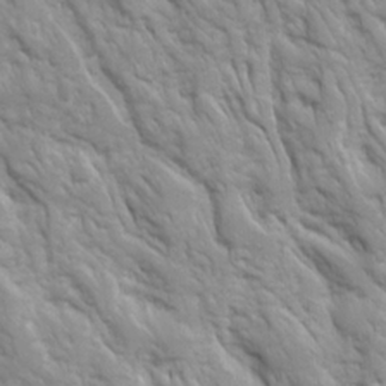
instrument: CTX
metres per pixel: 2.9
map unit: Ave
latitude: 16.4790
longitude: -131.8395
